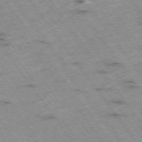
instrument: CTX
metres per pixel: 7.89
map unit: Hpe
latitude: -74.6708
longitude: 4.0472
